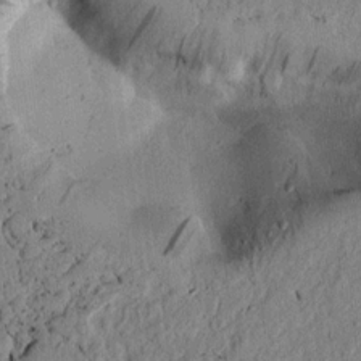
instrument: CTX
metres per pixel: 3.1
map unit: lAvf
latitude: 6.3845
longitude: 163.9178
